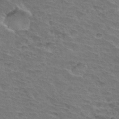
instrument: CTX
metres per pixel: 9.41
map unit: Hto
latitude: 32.7435
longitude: -45.7072
